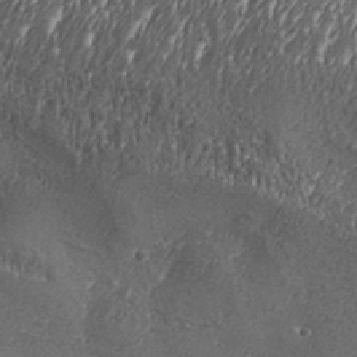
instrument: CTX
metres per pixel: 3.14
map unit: Aa
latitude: 32.6302
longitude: -134.4034
